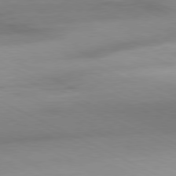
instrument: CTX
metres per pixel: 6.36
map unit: Ap
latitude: -81.1431
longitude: -92.0822
